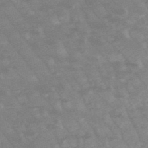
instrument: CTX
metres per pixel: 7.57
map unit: lHb
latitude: -48.6708
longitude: 82.9164
